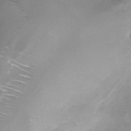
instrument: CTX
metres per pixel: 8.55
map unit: Nhe
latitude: -33.0298
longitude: -92.5923
